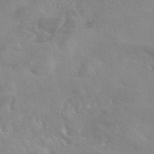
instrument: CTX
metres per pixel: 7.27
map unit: eAb
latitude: 48.7246
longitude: 122.9542
